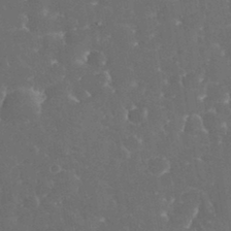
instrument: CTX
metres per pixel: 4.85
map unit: eHh
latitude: 33.7072
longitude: -63.7450
